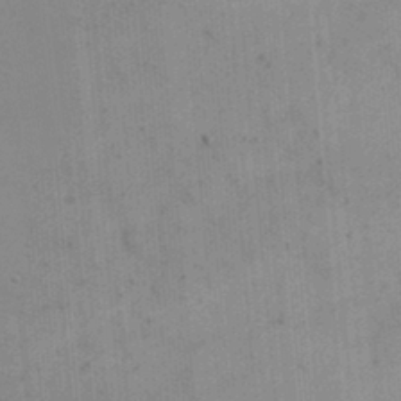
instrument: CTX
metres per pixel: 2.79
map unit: eHh
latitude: 24.8002
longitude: -65.4615
